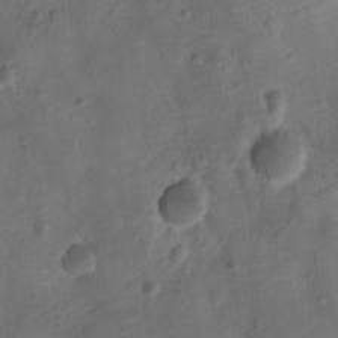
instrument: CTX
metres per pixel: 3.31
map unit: Ht
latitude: -10.2740
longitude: -22.4790
